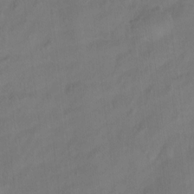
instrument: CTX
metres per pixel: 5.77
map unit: Ht
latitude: -15.4833
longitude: -43.8961
